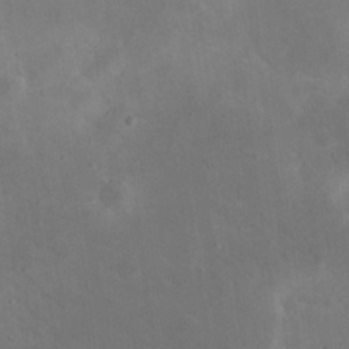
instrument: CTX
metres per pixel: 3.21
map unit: eHh
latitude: 24.4412
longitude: -67.2725
